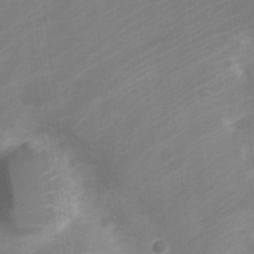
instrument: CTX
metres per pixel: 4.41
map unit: Nve
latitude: -20.4818
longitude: 107.8045
